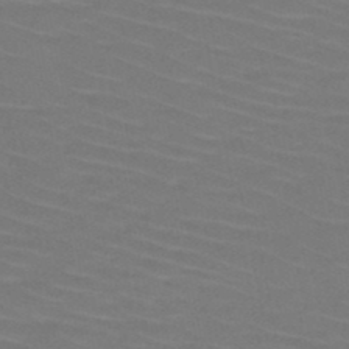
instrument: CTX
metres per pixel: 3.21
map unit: HNb
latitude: -47.3509
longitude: -45.4426
